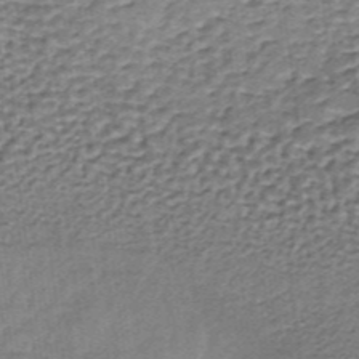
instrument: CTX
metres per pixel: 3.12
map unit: lHb
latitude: -36.9163
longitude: 60.4440
